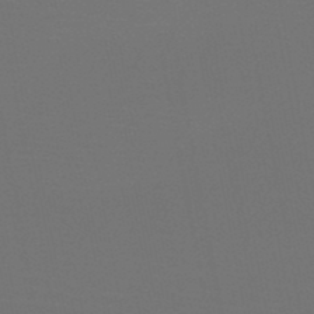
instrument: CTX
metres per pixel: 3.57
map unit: HNb
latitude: -47.9178
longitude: -42.8947
